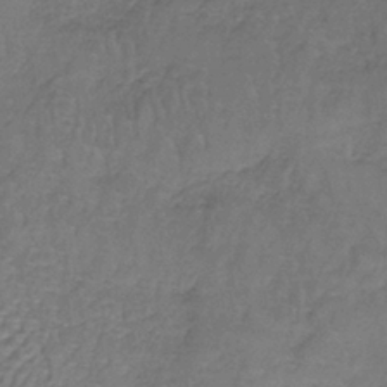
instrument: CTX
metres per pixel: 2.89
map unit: lHb
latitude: -37.9745
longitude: 61.2565
